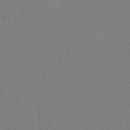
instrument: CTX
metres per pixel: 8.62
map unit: eHb
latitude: -31.1998
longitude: 68.0661
